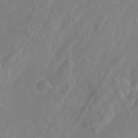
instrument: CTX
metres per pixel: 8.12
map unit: Nhu
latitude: -12.9542
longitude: -63.9150
